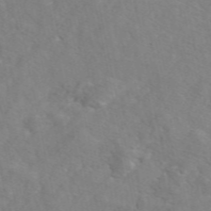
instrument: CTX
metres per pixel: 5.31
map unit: eAb
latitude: 49.3860
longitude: 119.5966
